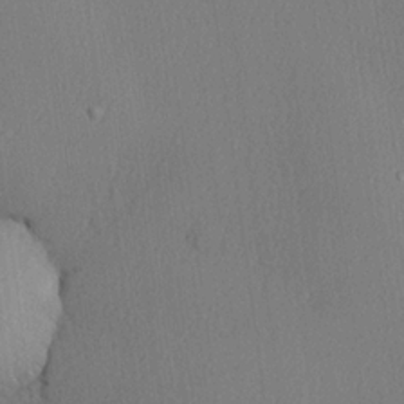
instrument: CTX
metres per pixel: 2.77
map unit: lHvf
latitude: 21.4616
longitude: 142.6707
